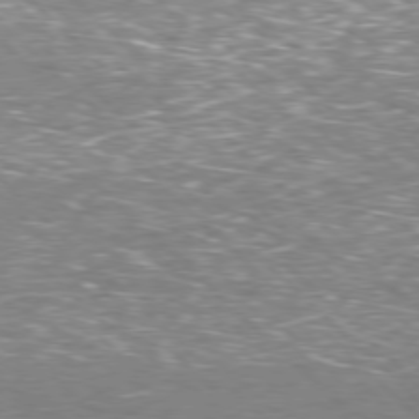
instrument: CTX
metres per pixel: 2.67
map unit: Hpe
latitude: -77.9178
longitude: 15.1809
